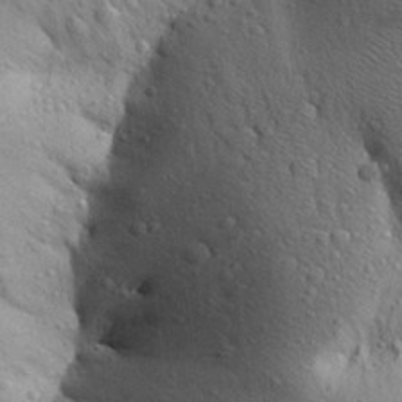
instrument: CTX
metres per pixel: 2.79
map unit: Aa
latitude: 28.0444
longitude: -148.5924
